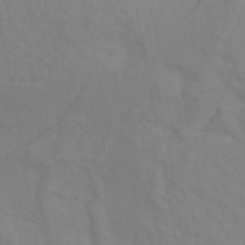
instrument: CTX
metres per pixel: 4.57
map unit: ANa
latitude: 46.2523
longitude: 27.6343
